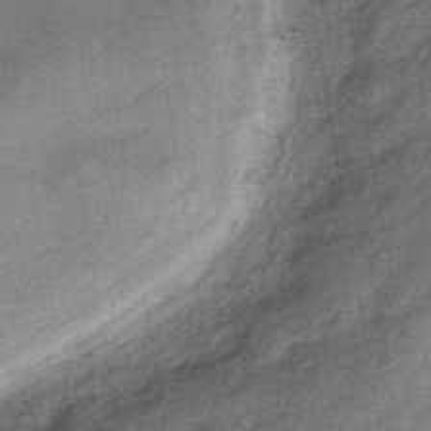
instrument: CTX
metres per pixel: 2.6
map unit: eHb
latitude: -39.5777
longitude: 79.4454
